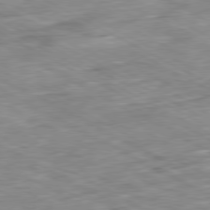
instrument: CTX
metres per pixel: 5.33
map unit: Ap
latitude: -80.9731
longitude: -81.2726
